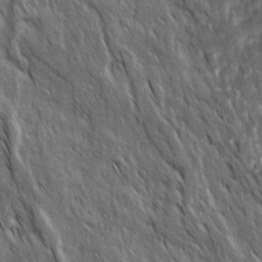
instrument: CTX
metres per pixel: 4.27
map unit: Ave
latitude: 15.5183
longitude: -134.3278
